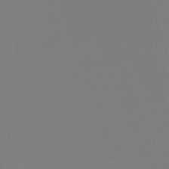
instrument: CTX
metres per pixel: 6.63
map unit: lHb
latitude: -38.5385
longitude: 56.0661
